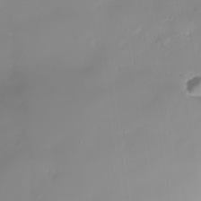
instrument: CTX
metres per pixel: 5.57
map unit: Nhe
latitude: -38.0850
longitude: -120.1389
